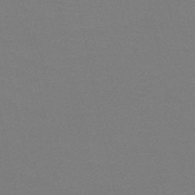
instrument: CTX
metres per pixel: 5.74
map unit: HNb
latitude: -49.4644
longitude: -52.4601
